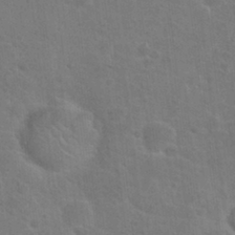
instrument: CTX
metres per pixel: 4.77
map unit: Hto
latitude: 22.8380
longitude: -47.7261
